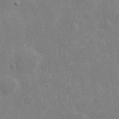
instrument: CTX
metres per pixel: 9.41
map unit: eHh
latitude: 9.3104
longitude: -72.5168
